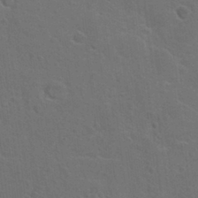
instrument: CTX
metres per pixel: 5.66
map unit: Hto
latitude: 23.5560
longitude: -47.7639
